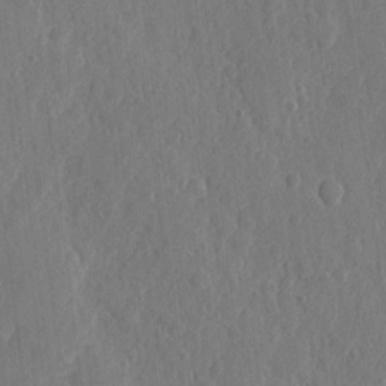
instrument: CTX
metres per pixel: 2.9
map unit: eHh
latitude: 6.5735
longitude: -73.0837
